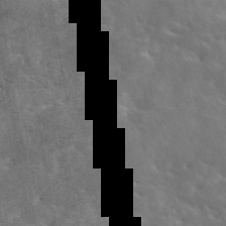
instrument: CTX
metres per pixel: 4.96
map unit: eAb
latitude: 45.1025
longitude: 125.2754
